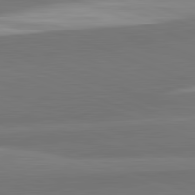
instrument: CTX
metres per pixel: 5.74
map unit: lApd
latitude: 82.4412
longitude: 150.1984
